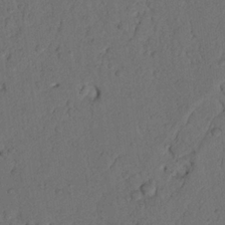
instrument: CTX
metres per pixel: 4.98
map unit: Nhu
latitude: 21.4616
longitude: -75.3293
